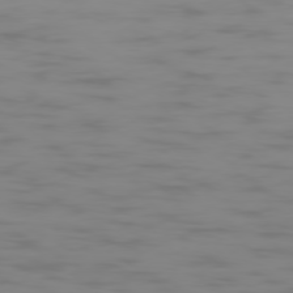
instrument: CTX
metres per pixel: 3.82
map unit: Ap
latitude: -79.1620
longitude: -95.1781
